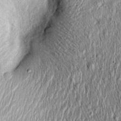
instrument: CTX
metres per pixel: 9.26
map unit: Htu
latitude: -4.6518
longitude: 158.9731
